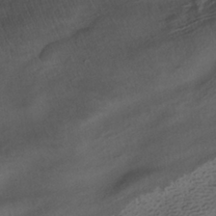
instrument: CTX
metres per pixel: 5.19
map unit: HNhu
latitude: -39.5399
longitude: 97.5966
